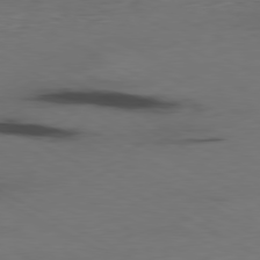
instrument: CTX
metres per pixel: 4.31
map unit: Ap
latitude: -80.8408
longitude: -95.2915
